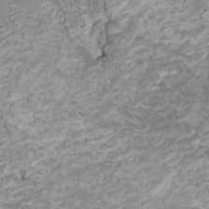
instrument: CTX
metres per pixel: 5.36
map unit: HNhu
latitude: 3.6694
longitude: -3.0458
